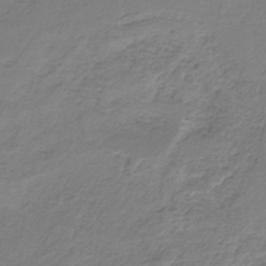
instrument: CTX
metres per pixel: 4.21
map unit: HNb
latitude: -35.1242
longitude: 56.5196
